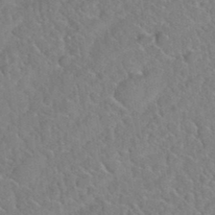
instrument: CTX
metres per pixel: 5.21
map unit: Hto
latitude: 35.6505
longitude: -48.4790
